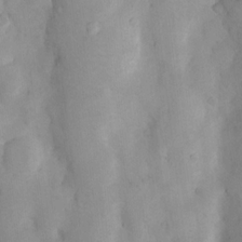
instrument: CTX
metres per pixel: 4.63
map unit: Nhu
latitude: 7.8583
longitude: -22.8758
